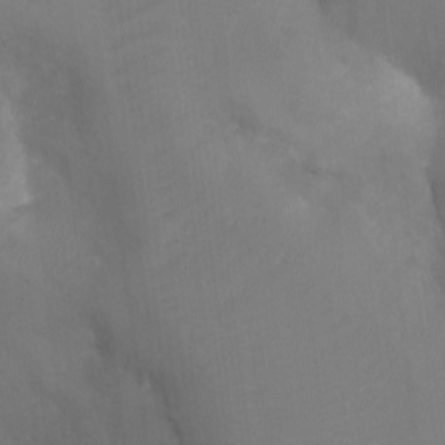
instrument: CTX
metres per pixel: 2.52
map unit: Ht
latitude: -4.0850
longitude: -28.6868
